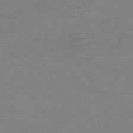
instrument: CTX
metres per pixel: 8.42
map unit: Ap
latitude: -78.4062
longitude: -99.1781
